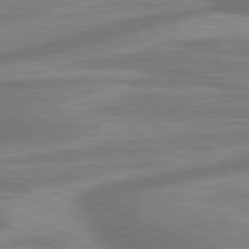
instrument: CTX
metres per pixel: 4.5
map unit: lApd
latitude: 81.3671
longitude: -174.2334
